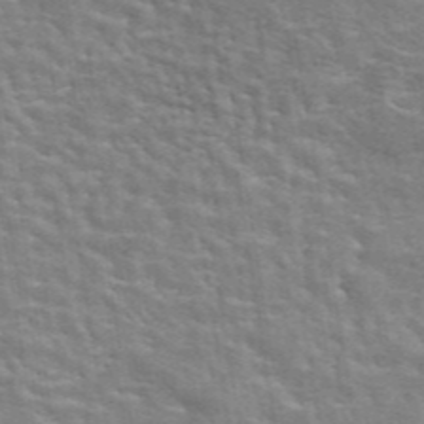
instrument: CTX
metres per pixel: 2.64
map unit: eAb
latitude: 44.6868
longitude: 112.0850
